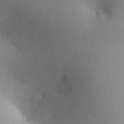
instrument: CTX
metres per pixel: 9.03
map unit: Aa
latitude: 25.3859
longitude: -137.1781
